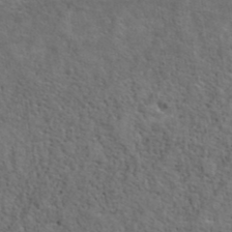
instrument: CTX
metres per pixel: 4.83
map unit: ANa
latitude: 39.5182
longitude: 22.3684
